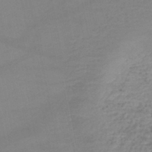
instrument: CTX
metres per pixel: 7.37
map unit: lHb
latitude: -46.0283
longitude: 66.9542
